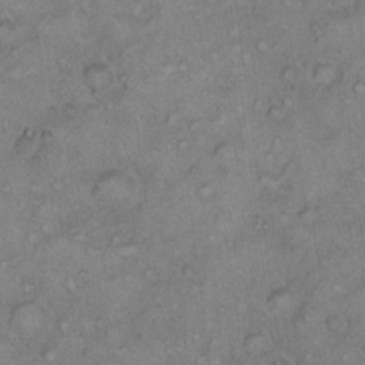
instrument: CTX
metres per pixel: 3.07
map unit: Hto
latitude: 10.4412
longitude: -60.4034
